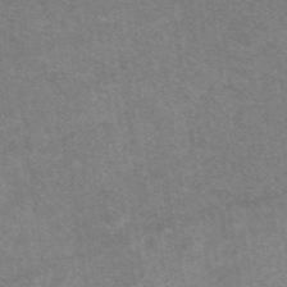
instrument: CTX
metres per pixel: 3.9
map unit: eAb
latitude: 48.0444
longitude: 115.1998
